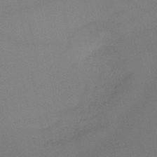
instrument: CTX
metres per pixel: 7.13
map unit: HNb
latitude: -51.5588
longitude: -42.7246
